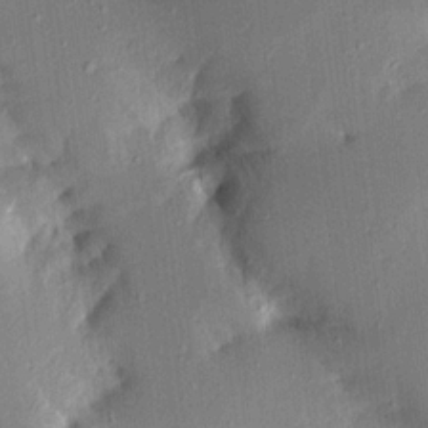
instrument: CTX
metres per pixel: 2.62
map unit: Aa
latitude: 15.8962
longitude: -148.7057
